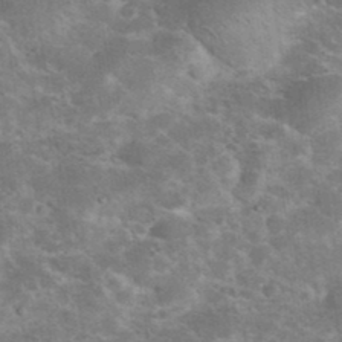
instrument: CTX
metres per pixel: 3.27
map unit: eHh
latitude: 37.4427
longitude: -66.4979
